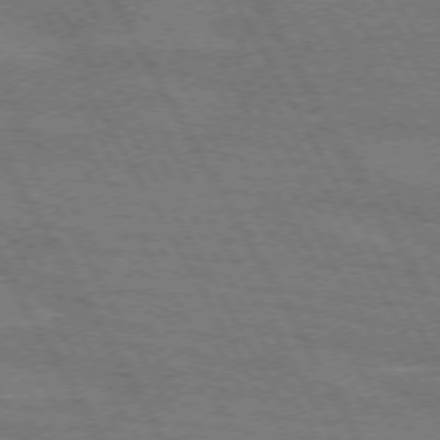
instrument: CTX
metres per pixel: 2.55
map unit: lApd
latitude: 71.8961
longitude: -55.4426
